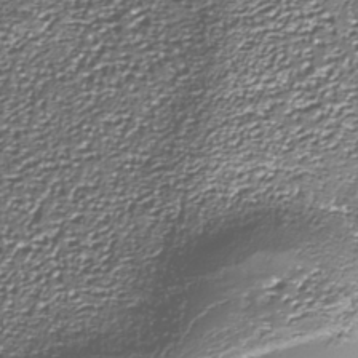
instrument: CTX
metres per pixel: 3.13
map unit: Nhe
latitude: -37.3887
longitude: -88.7247
